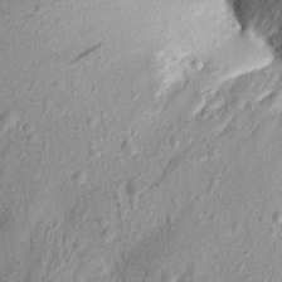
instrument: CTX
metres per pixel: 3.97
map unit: Aa
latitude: 16.7624
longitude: -146.9136
